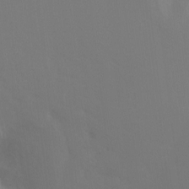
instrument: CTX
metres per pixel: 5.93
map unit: Ht
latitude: -7.5588
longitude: -30.9136
